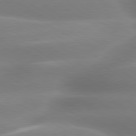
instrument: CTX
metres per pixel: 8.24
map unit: lApd
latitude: 80.1200
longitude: -138.2145
